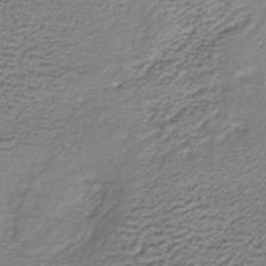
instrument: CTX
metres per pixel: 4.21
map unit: lHb
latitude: -35.6533
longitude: 60.7841
